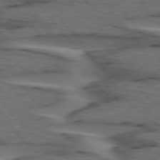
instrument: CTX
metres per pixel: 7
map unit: lApd
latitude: 75.9150
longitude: -71.0458
